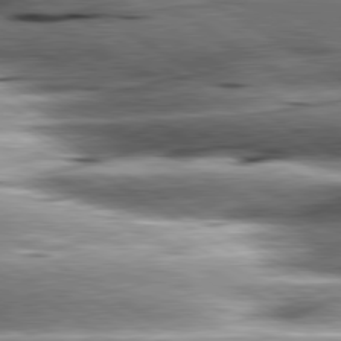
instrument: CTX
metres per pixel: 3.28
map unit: lApd
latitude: 80.4412
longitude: -141.9528
